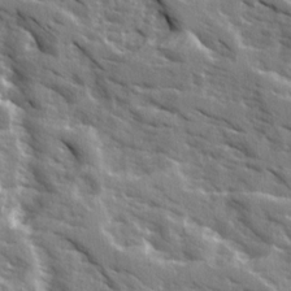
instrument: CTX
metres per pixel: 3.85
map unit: Ave
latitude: 16.2334
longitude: -130.6491
